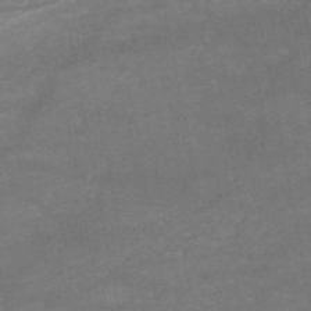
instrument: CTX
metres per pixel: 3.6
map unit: HNb
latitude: -52.2928
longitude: -39.2537
